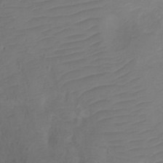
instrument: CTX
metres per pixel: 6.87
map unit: Ht
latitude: 2.2522
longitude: -33.9339
